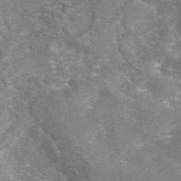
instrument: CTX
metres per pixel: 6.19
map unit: eAb
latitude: 44.8569
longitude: 122.6708
